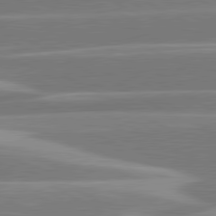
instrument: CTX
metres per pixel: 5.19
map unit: lApd
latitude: 81.0269
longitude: -128.9891
